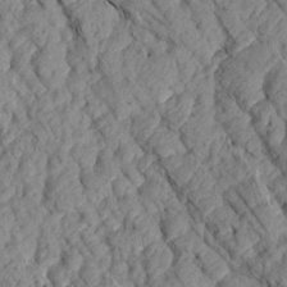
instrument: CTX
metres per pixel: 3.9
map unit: Aa
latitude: 17.0270
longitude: -145.6316
